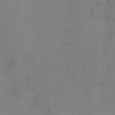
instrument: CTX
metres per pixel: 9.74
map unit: eHh
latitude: -9.7855
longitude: -65.6883
